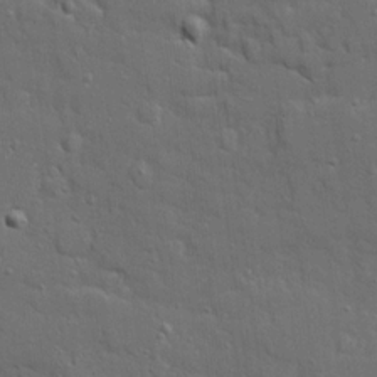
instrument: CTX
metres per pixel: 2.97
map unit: Ave
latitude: 19.5560
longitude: -128.6679
